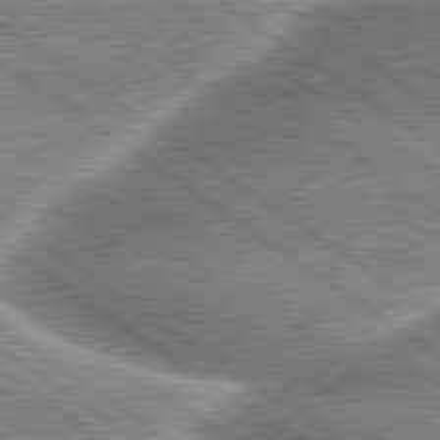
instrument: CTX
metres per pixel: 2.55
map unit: lApd
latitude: 79.6505
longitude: -135.7071
